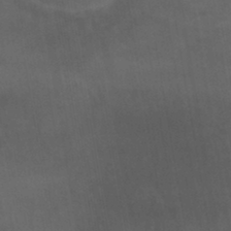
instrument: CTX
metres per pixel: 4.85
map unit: lHb
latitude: -43.0675
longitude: 70.4062
